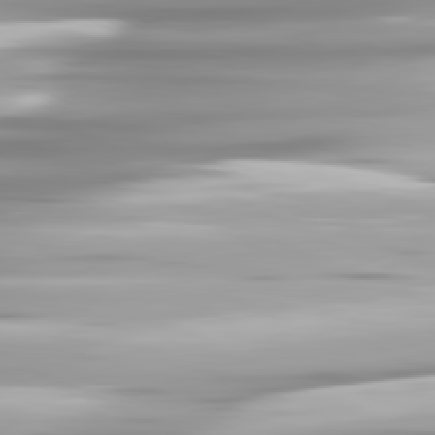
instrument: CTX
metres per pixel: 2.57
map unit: lApd
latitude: 81.3671
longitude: -139.8016
